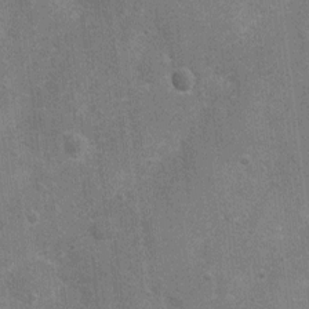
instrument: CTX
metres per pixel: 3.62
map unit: Nhu
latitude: 4.3278
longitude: -25.4426
